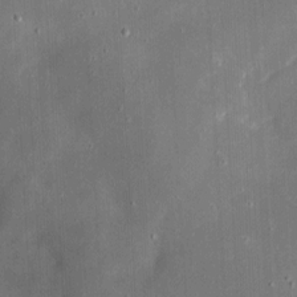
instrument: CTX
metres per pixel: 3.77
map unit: eHh
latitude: 4.9892
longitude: -68.9892
